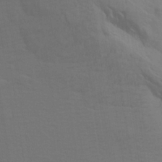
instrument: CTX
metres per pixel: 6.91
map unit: Aa
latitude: 28.5734
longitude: -139.4993
